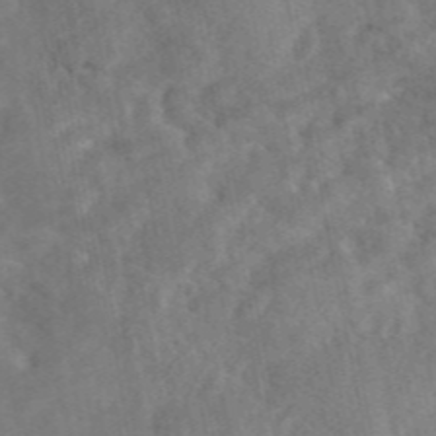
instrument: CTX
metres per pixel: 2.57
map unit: eAb
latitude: 46.4979
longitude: 127.3320
